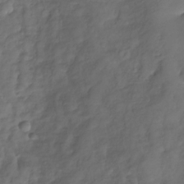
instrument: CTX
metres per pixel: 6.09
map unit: Nhu
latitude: -28.9164
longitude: -61.6316
